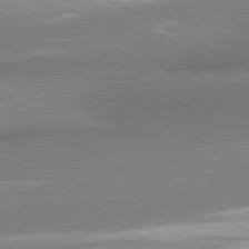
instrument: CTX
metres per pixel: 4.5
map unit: lApd
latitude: 80.9892
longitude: 167.9745
